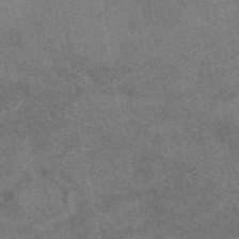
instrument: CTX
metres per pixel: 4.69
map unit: eAb
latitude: 47.9906
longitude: 121.3509
